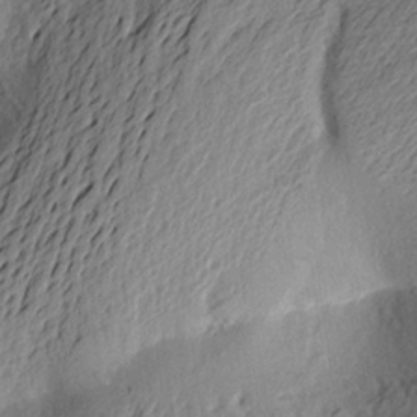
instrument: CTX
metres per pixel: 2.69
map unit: Aa
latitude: 22.4412
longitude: -149.7261
